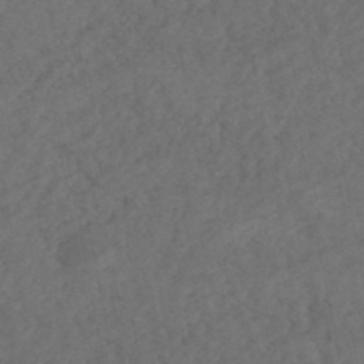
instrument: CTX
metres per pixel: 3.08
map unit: HNhu
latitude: -47.8422
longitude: 97.0865
